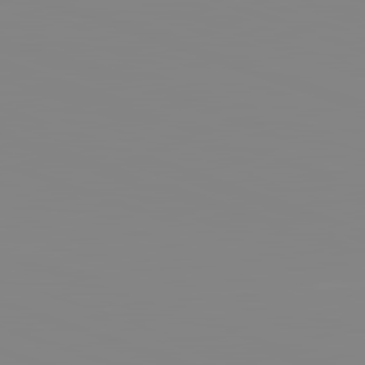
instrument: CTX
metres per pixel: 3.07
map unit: lApd
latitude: 82.9324
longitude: -131.4616
